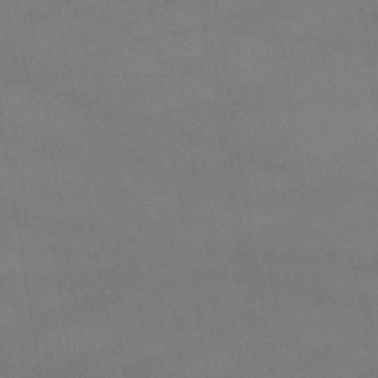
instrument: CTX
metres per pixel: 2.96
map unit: HNb
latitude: -45.2943
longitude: -37.2915
